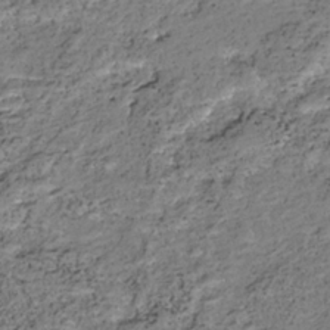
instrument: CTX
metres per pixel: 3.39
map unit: HNhu
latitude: -36.2550
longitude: 33.4455
